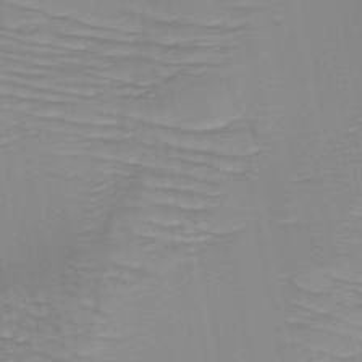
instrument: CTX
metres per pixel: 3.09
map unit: HNb
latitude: -49.2376
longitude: -49.9717
